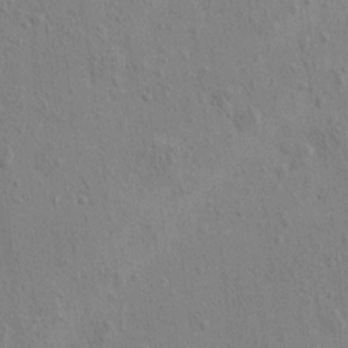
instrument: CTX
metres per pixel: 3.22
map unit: eHh
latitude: -0.5196
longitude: 18.3117
